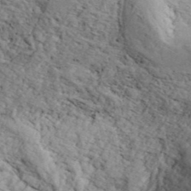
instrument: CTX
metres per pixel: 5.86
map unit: ANa
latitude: 42.7624
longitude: 47.6155
